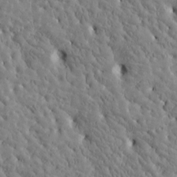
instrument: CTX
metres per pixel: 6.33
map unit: Htu
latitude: -3.3320
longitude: 175.6532
